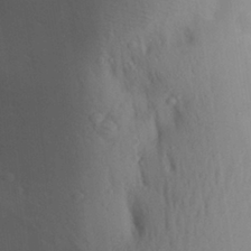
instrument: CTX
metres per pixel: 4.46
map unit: Aa
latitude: 27.9150
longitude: -147.6316
